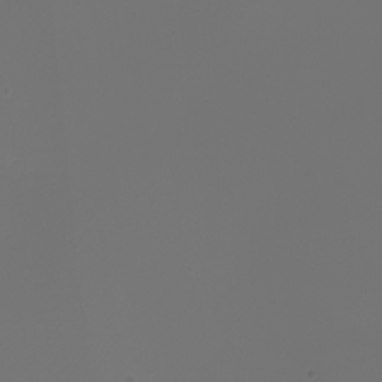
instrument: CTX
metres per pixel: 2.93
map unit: Nhu
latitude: -7.9556
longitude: -84.5168
